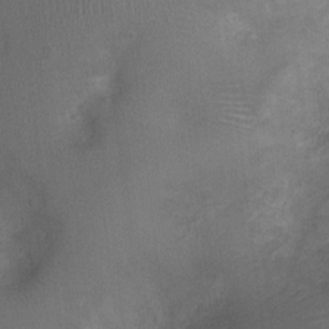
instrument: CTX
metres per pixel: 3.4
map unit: Ht
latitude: -3.8800
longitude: -15.8206
